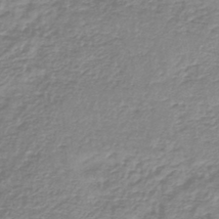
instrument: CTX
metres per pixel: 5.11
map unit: lHb
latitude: -41.7855
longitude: 70.8975
